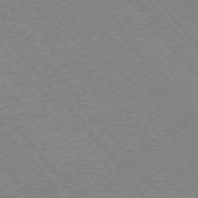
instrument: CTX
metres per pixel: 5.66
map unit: Ap
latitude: -75.3321
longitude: -86.5546
